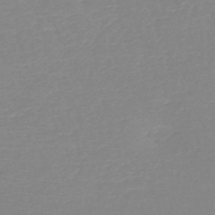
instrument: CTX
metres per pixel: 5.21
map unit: HNb
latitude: -48.9353
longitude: -43.9150
